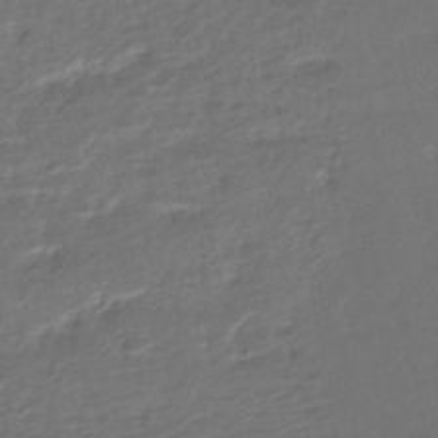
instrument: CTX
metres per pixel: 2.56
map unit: HNhu
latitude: -45.7289
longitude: 103.1620
